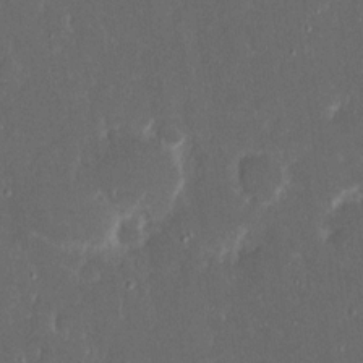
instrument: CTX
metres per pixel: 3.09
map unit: eHh
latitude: 17.1970
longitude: -73.8584
